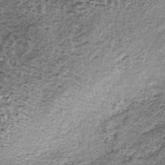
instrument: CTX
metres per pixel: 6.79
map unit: lHb
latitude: -37.4265
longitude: 65.3510
